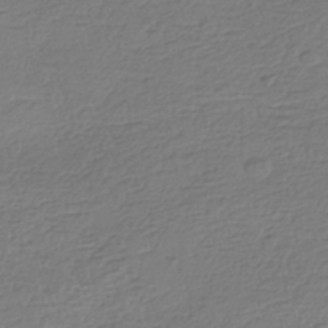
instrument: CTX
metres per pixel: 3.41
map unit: HNhu
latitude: -42.8408
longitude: 99.8989
